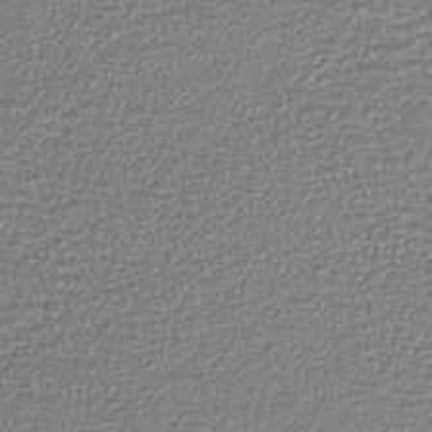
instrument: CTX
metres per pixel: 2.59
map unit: lHb
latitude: -41.5399
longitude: 71.8234
